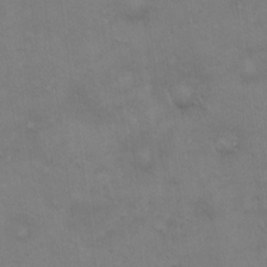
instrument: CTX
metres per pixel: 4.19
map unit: Hto
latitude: 18.8569
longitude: -60.1766
